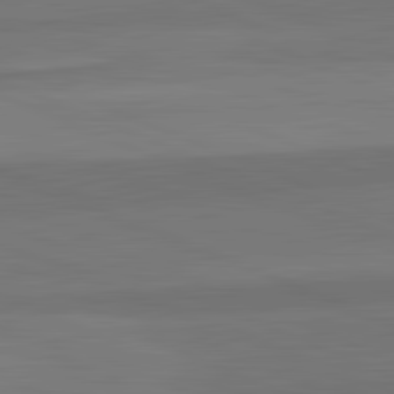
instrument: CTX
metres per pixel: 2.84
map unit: lApd
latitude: 82.6868
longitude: 157.2943
